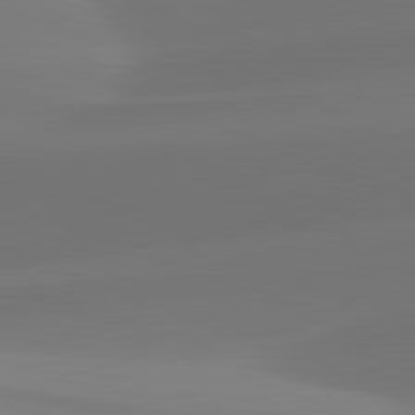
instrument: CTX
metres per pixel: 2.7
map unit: lApd
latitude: 81.8772
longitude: -161.8772
